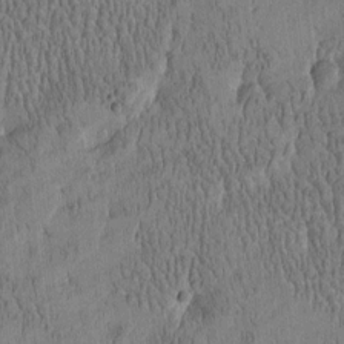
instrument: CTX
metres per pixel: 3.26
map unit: Htu
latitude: -4.7085
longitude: 175.1242
